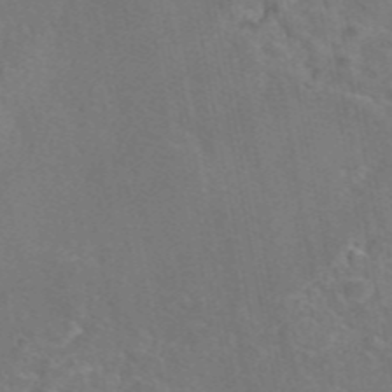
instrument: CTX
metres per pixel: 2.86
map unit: eAb
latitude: 46.3090
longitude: 107.8234
